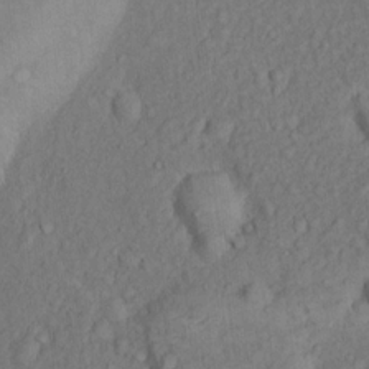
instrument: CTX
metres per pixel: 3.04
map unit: Hto
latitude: 15.1404
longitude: -30.7247
